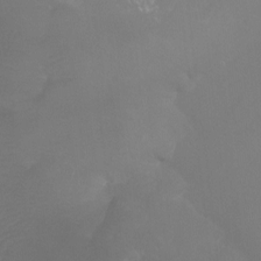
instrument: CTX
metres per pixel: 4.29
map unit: Ht
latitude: -7.1998
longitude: -31.6694
